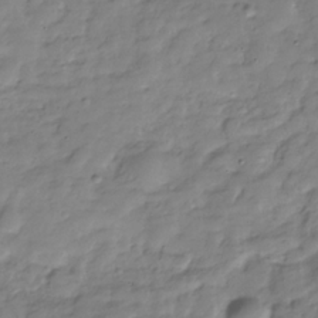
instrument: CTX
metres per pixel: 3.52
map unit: Hve
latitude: -30.4251
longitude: 90.7275
